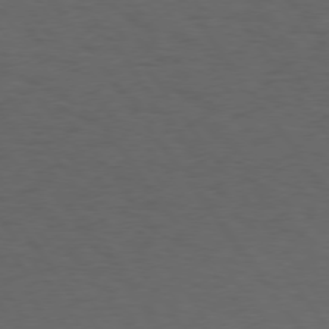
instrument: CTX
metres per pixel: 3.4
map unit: Hpe
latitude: 74.9136
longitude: -130.6113
